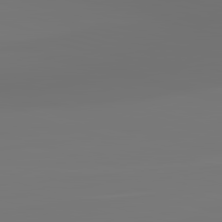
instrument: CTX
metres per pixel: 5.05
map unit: lApd
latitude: 83.4615
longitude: -131.6127
